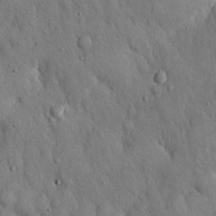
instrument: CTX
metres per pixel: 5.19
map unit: Hto
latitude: 15.9528
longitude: -58.7246
